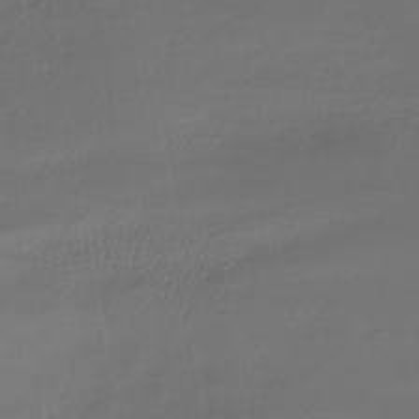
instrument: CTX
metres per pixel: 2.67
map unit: lHb
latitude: -38.5952
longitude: 71.1431
